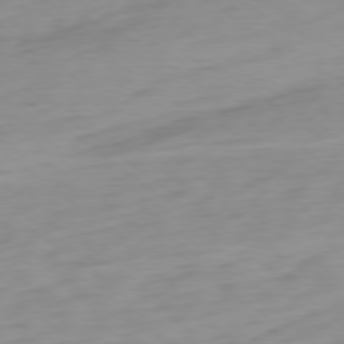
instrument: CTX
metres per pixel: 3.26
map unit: Ap
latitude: -78.7652
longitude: -65.7450
